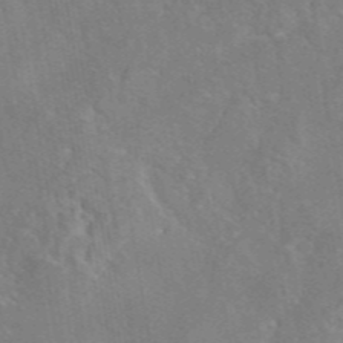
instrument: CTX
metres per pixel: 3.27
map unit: eAb
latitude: 45.4237
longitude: 109.6722
